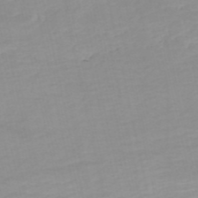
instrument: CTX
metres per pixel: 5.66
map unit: eHh
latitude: -52.7841
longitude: -24.5356
